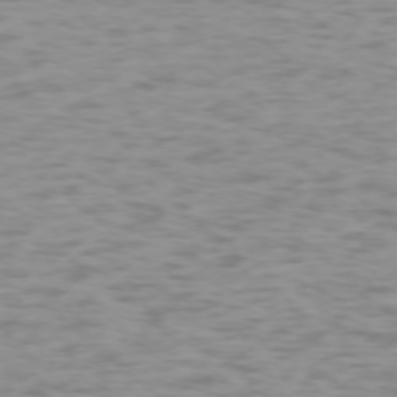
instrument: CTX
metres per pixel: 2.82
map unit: Ap
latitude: -74.1228
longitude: -80.7057
